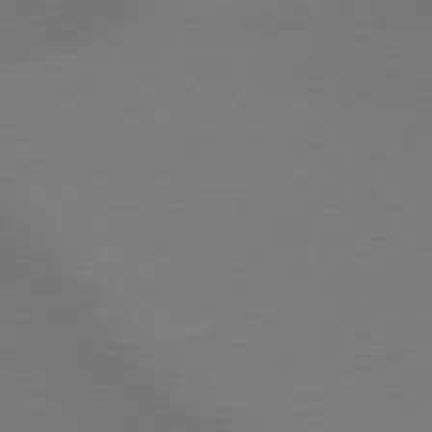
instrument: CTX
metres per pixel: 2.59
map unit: lApd
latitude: 79.4238
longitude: -131.9528
